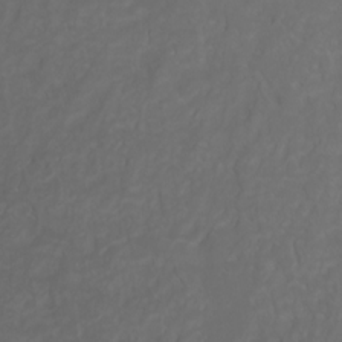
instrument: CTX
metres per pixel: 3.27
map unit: Aa
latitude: -5.4643
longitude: -72.0444
